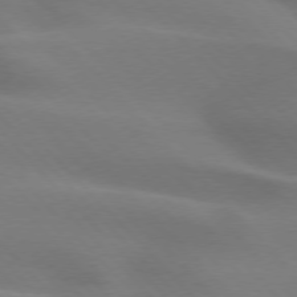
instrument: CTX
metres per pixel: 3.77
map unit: lApd
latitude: 75.4049
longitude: -61.8583
